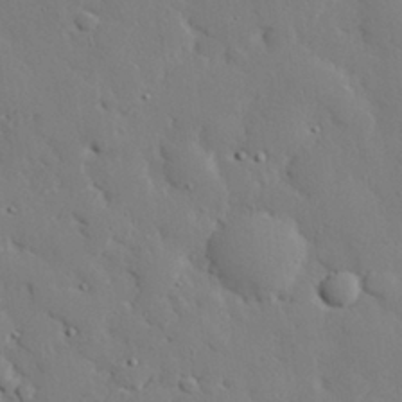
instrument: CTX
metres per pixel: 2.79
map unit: eHh
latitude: 29.2348
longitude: -81.6316
